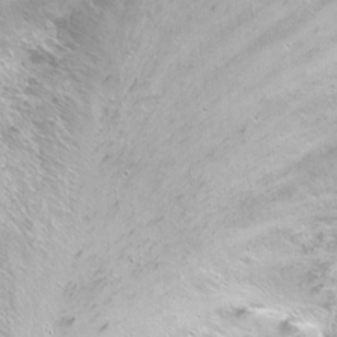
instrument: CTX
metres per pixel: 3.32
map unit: Nhu
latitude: -7.0864
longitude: -46.6491
